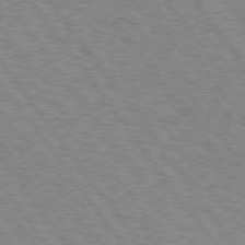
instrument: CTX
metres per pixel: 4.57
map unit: Hpe
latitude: 75.0836
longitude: -149.1025
